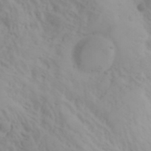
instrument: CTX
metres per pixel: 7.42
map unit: Aa
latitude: -3.5966
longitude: -71.0836
